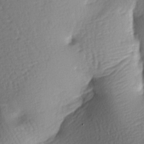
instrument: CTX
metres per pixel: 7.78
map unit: lAa
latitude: -7.3509
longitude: -126.5924
